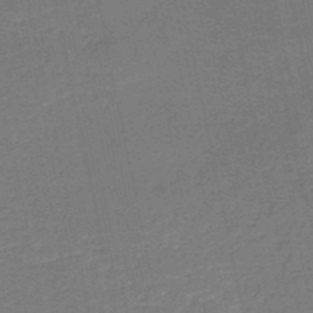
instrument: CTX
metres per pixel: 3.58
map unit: HNb
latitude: -50.6896
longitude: -48.7813
